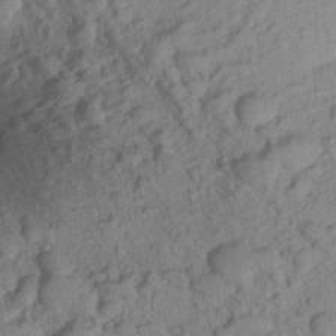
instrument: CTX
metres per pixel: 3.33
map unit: Aa
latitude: 22.6868
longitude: -147.7450
